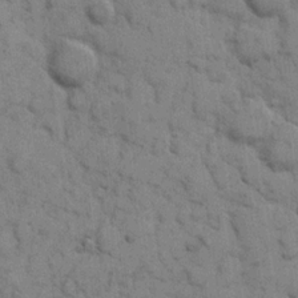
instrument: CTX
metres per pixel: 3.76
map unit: eHh
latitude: 8.2901
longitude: -65.2348
